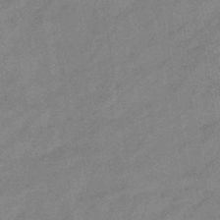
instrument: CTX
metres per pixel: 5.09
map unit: eHb
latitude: -41.6722
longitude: 84.2739
